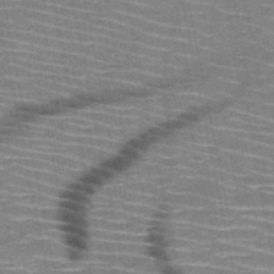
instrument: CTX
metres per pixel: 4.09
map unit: HNb
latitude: -50.9920
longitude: -44.4223
